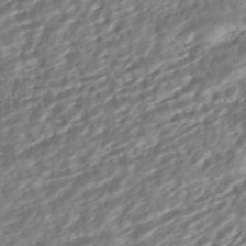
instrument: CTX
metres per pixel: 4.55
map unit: ANa
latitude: -42.2550
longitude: 109.4076
